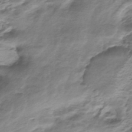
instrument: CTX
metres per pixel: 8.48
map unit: HNhu
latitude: -40.2739
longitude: 109.0486
